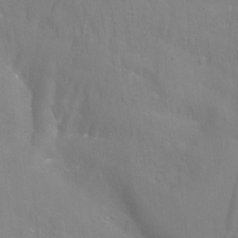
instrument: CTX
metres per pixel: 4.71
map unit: Aa
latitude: -9.1809
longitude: -71.5182
